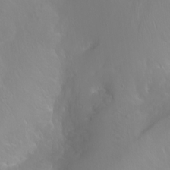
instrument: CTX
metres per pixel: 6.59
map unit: Ht
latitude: -0.0850
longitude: -46.3845
